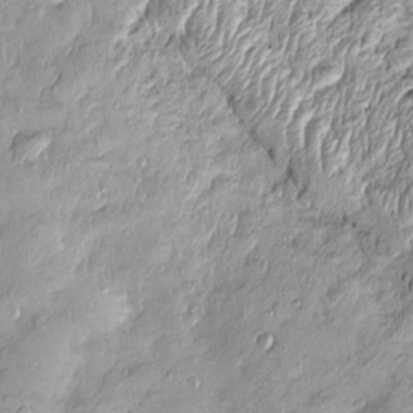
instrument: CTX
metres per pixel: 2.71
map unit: Htu
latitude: -5.0297
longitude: 159.3888
